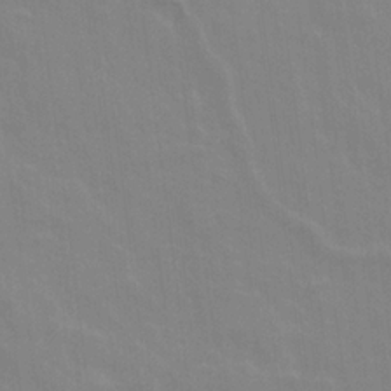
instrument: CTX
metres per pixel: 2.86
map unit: Ave
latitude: 21.4616
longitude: -134.3656
